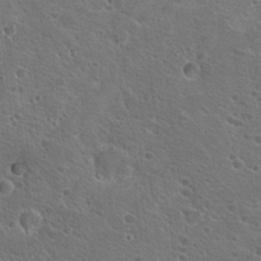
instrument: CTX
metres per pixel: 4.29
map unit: Hto
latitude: 19.3859
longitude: -33.8583
